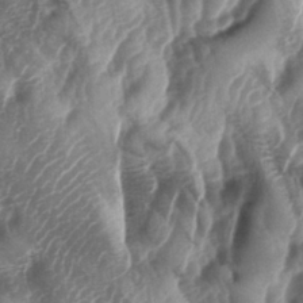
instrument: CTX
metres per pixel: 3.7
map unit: lAa
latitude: -5.3131
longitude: -126.6491
